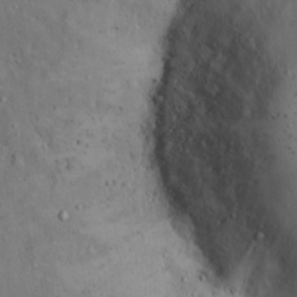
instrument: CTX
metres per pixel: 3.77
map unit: Hto
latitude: 14.6113
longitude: -57.9906
